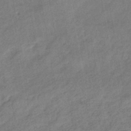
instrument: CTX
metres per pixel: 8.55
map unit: eHb
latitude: -42.7652
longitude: 84.2172
